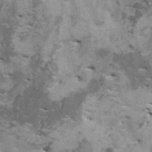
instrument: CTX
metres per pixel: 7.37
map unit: HNhu
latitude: 0.2900
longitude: 4.1228
